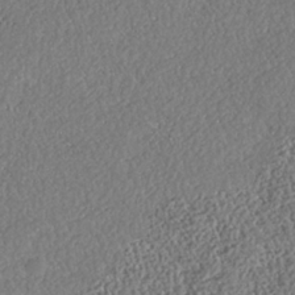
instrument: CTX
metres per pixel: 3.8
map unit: HNhu
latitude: -37.1431
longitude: 33.1998
